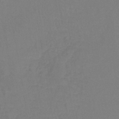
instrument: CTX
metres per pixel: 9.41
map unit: lHb
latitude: -42.1983
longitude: 64.3873
